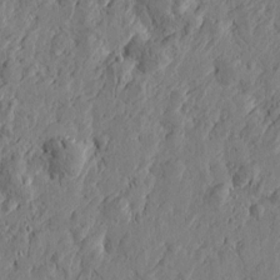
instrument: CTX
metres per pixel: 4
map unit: Htu
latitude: -2.1227
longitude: -178.3845
